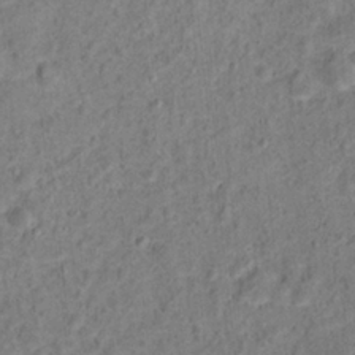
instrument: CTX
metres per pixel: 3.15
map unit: Hto
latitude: 13.9528
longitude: -38.4790
